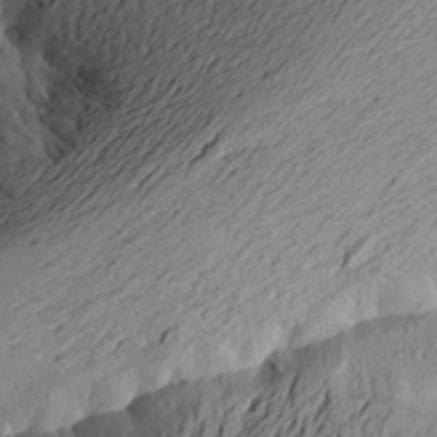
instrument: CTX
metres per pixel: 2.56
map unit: Aa
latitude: 21.2348
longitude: -149.0458
